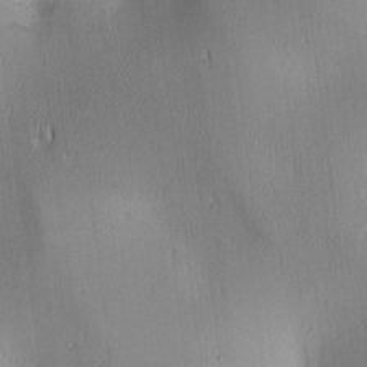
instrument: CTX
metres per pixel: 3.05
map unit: lAa
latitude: 1.6694
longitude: -117.4426
